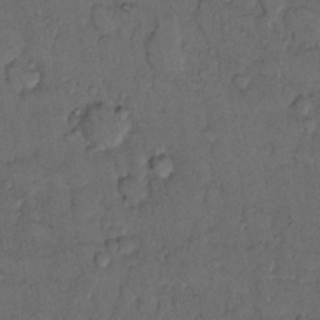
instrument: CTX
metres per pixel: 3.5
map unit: Hto
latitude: 11.1592
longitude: -61.8583
